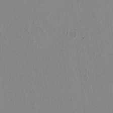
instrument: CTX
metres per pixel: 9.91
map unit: HNhu
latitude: -2.1416
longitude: -1.2348
